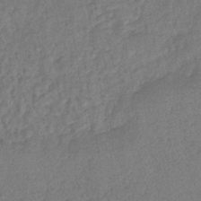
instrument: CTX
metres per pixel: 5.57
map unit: lHb
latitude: -41.1620
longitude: 69.1242
